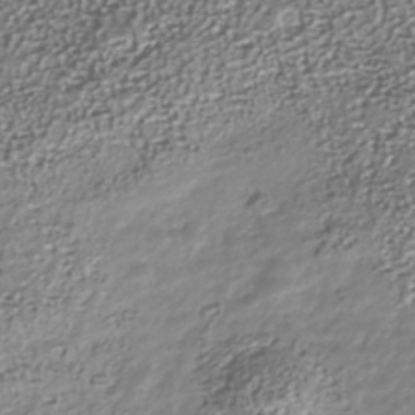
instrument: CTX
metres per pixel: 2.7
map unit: Nhu
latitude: -41.4454
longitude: -86.1011
